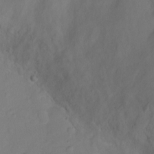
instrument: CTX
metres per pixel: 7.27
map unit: Ht
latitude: -1.3699
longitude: -19.0080
